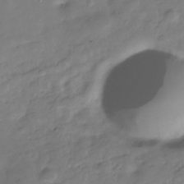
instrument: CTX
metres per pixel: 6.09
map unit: Hve
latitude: -30.3684
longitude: 91.9745
